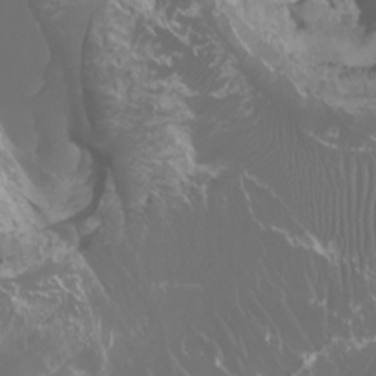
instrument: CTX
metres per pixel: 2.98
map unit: Htu
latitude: -4.5384
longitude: -72.8569
